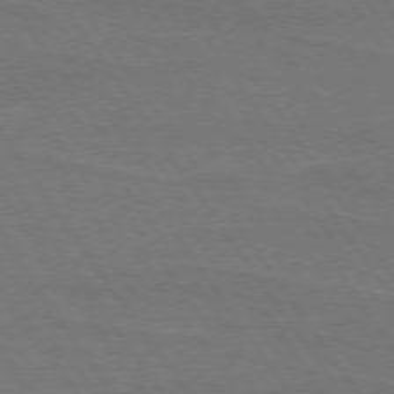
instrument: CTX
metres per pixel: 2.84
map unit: lApd
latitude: 74.5357
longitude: -56.8191
